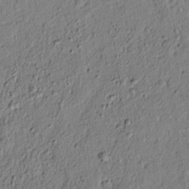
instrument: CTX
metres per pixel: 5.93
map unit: lAvf
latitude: 5.1214
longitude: 164.5007
